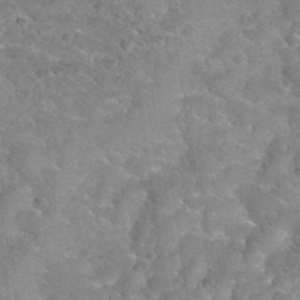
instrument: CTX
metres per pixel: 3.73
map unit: Hto
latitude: 35.6316
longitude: -51.0836
